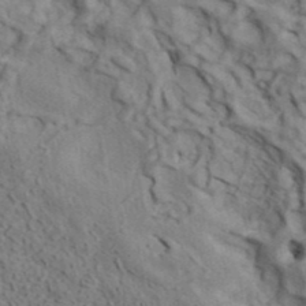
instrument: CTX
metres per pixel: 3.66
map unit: ANa
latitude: 41.3671
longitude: 51.3131
